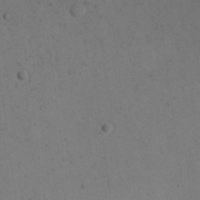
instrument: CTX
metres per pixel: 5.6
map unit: Nhu
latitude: 20.9703
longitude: -72.5357
